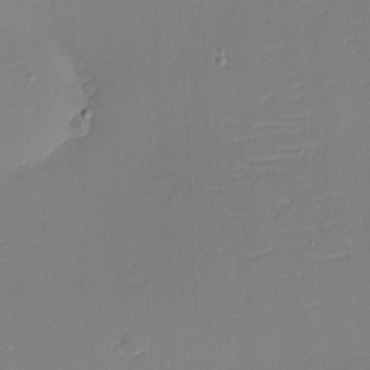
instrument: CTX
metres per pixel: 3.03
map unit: eHh
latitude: -3.2564
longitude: -79.8773
